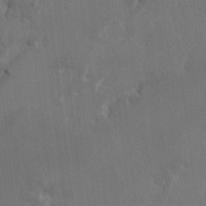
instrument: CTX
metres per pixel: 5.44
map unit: HNhu
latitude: 3.7638
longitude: -6.9514
